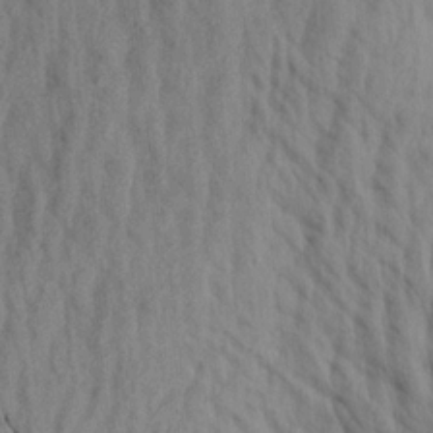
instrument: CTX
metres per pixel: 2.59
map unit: Aa
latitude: 19.6882
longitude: -147.2537
